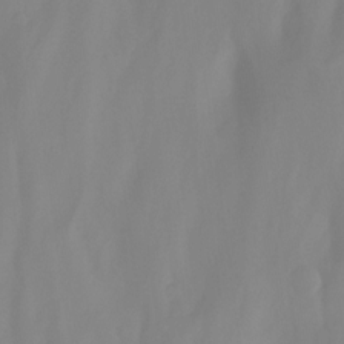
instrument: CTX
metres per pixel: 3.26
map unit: Aa
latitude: -13.1431
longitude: -58.9136
